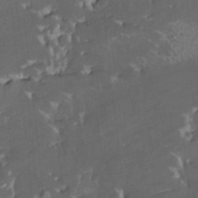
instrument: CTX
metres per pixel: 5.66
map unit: HNhu
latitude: 4.4790
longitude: 13.8611
